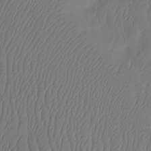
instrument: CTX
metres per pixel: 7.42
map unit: Htu
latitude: -14.2740
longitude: -47.3482
